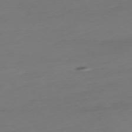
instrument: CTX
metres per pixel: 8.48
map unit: Ap
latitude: -75.9178
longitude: -71.4048
